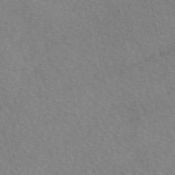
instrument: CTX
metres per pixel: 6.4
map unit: eAb
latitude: 50.3278
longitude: 116.4628
